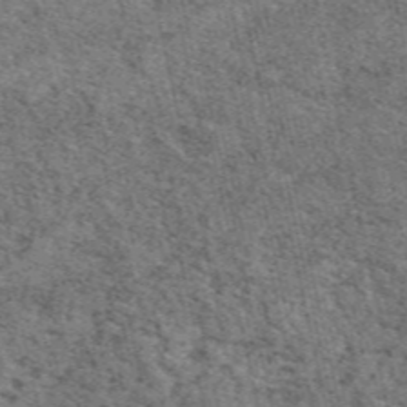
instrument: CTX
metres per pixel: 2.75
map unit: eAb
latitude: 48.5735
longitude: 105.8800
